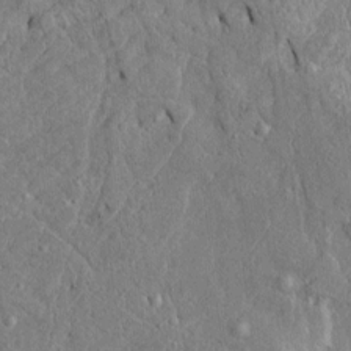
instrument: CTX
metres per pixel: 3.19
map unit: Htu
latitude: -6.6329
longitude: 155.1053
